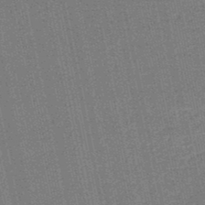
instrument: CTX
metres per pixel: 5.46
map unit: HNb
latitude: -48.8975
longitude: 59.8989
